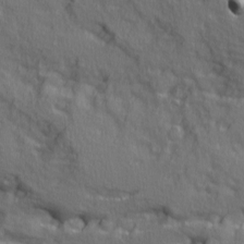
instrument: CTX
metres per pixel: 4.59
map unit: Ave
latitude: 11.3482
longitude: -101.9339
